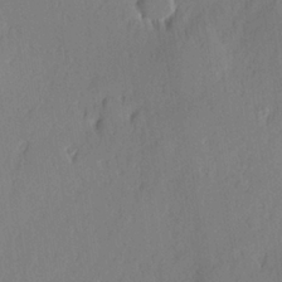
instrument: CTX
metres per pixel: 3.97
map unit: Hve
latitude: 25.3103
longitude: -93.5560
